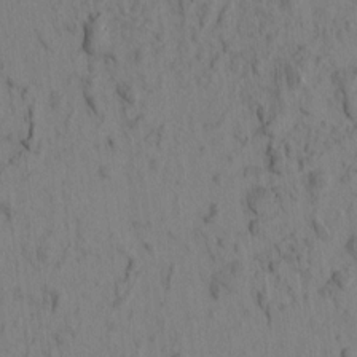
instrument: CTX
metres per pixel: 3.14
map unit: eHh
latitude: -0.9920
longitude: 17.0109
